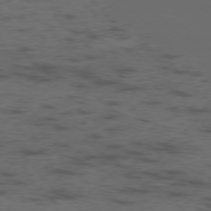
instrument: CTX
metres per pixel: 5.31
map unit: Ap
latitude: -76.4251
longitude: -82.4978
